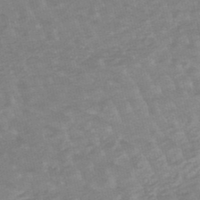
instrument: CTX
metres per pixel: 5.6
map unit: lHb
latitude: -48.1228
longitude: 83.0297
